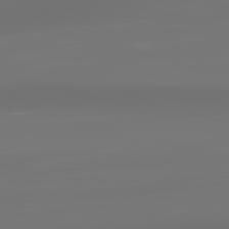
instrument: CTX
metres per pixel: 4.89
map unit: lApd
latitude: 83.3103
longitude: -130.8380
